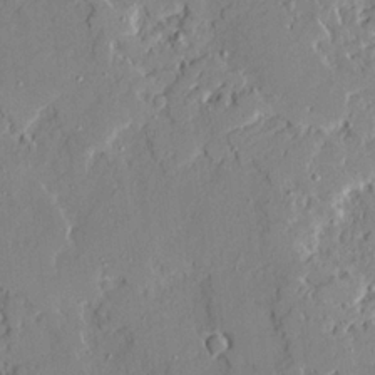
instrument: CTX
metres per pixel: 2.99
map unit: Ave
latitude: 21.4427
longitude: -129.1970
